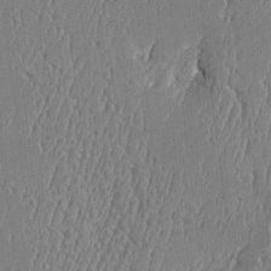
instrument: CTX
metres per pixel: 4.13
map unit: Htu
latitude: -5.6722
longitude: 176.1984
